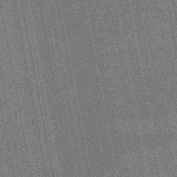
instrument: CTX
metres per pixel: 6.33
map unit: HNb
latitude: -45.4077
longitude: 52.8408
